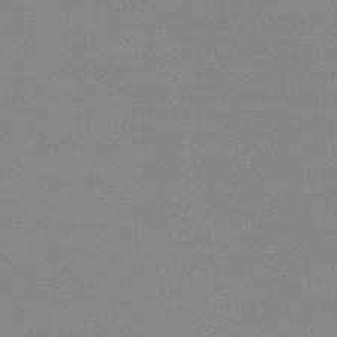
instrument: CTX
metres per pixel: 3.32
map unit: HNb
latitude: -49.0487
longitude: -49.4048
